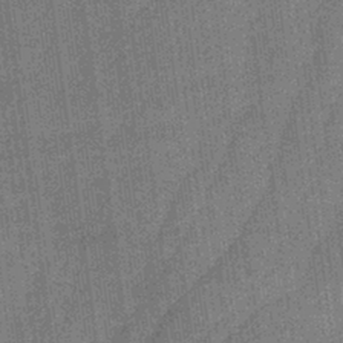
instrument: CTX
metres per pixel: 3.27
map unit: lHb
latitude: -40.0850
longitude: 69.8044
